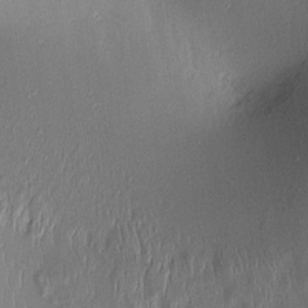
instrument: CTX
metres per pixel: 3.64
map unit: Aa
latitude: 8.8191
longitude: -131.9717
